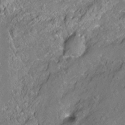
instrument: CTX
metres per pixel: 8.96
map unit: Ht
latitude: -6.9541
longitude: -36.2523
